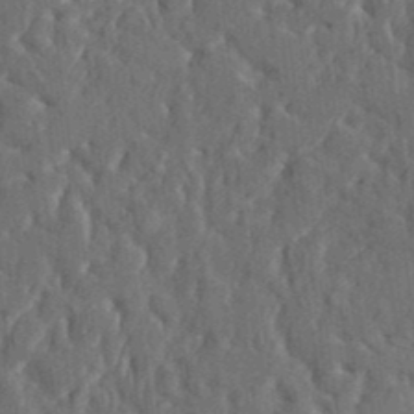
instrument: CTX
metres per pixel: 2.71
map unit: HNhu
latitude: 5.4615
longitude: 10.5007
